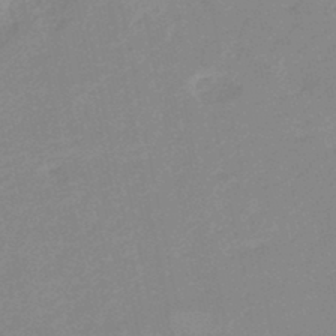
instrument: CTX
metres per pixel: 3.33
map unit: eHb
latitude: -45.1242
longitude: 85.4076
